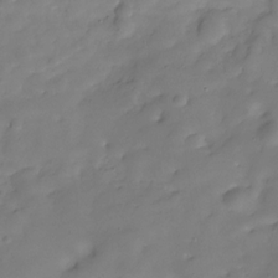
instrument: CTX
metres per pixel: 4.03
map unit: Hve
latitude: -29.8422
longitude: 92.0661
